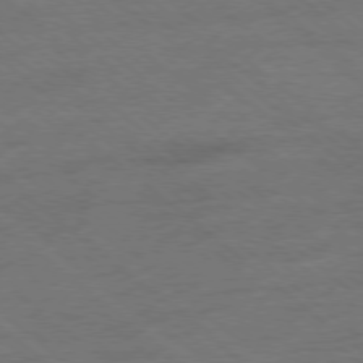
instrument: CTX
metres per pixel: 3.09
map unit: Ap
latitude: -78.6896
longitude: -101.2348
